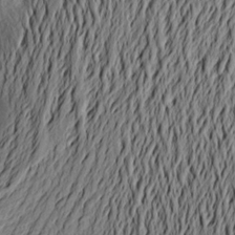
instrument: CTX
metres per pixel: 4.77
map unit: Aa
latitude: 21.8773
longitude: -148.8380
